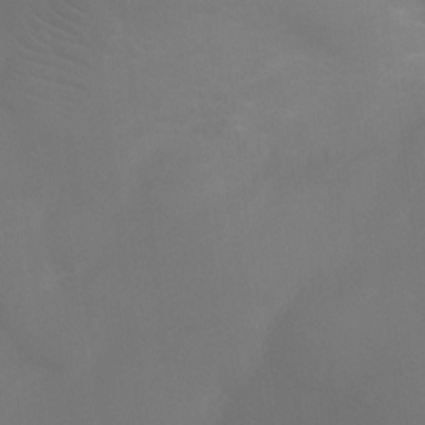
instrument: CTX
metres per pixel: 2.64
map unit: Ht
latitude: -3.5966
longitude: -25.4237
